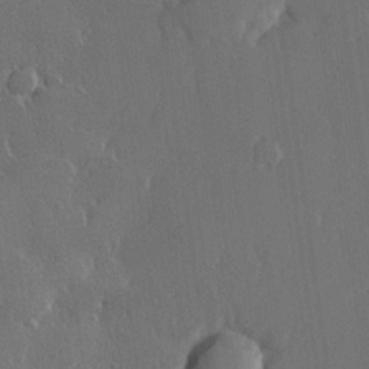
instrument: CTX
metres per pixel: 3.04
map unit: lHvf
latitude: 22.1956
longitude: 146.5762
